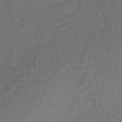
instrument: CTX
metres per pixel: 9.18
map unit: lHb
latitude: -33.1243
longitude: 65.0865
